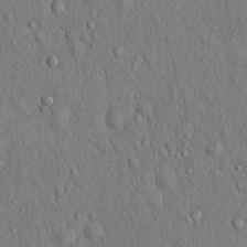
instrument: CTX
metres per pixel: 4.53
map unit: Hto
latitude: 16.5168
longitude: -58.7246
